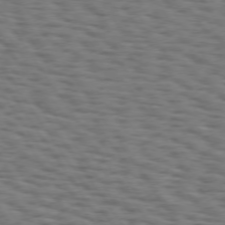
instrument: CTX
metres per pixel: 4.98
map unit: Hpe
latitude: 74.2145
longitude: -132.3278
